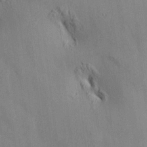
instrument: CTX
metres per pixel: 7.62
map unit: HNhu
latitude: 14.6680
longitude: 11.9745
